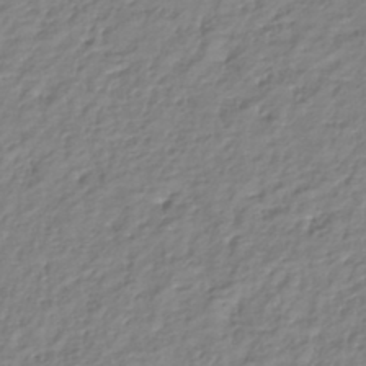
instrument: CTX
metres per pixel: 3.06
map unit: lHb
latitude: -41.7477
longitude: 75.1054
